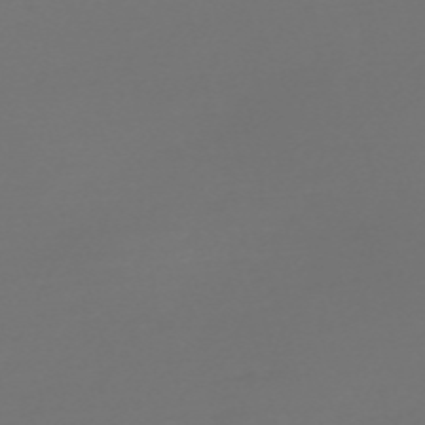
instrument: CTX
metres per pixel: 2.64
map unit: Nve
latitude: -59.3887
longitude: 56.5007
